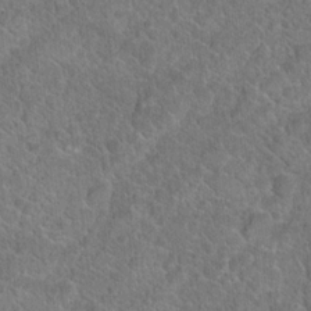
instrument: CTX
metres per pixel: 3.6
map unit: Hto
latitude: 19.2726
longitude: -43.4993
